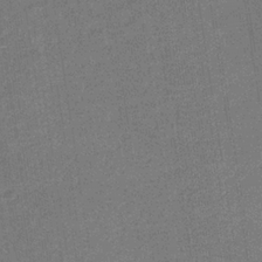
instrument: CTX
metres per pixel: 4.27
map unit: eHb
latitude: -33.4833
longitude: 73.2754
